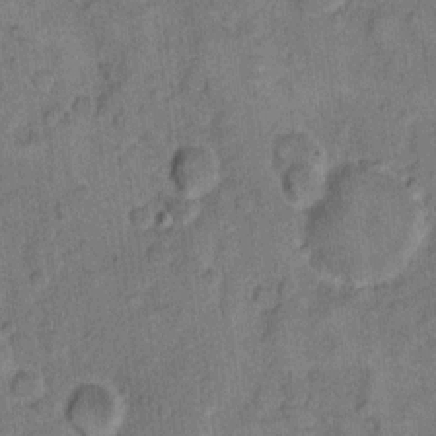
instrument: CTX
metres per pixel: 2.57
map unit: eHh
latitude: 10.9325
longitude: -63.9339
